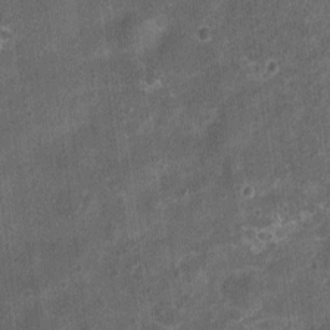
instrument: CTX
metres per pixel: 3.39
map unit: Nhu
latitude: 3.6316
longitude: -16.7813
